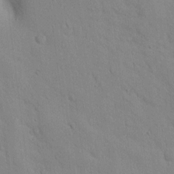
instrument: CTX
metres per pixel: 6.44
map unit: lAvf
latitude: 9.5560
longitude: 168.1983
